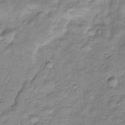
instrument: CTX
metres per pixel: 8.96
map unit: Htu
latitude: -5.4832
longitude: 158.8030
